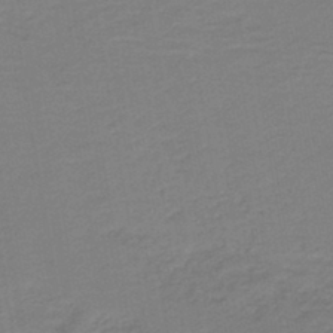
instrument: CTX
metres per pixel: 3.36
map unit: HNb
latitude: -42.1227
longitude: 51.2754
